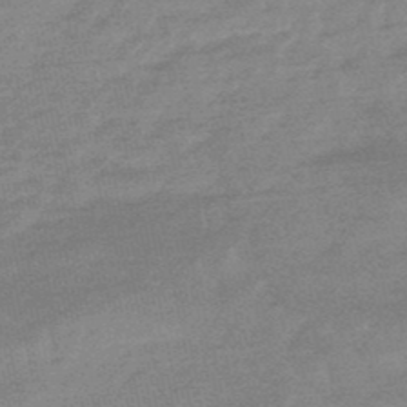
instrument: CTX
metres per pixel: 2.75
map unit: lHb
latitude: -48.0472
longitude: 81.4833
